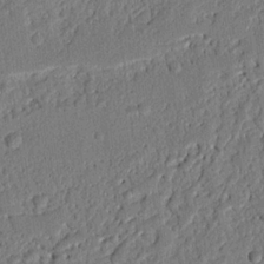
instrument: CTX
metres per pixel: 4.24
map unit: Nhu
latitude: 20.6302
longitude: -78.0822
